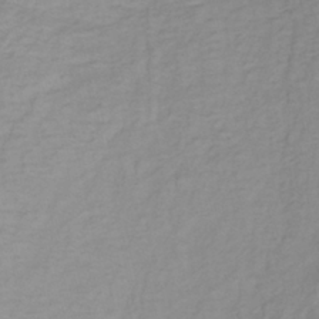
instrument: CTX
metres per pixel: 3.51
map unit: lHb
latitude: -37.4265
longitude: 71.6533
